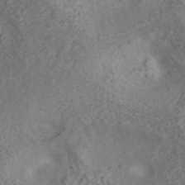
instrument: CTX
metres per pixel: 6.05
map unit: ANa
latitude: 42.4223
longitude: 17.8801
